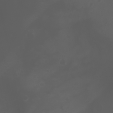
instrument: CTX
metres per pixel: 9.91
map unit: Htu
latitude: -1.7289
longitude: -77.1214
